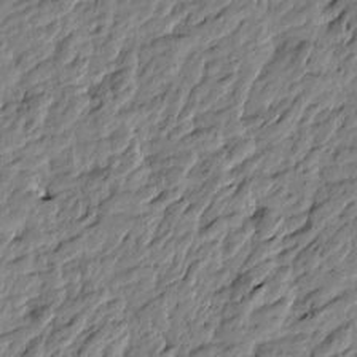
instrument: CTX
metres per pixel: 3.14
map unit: Htu
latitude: -3.5777
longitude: 179.6155
